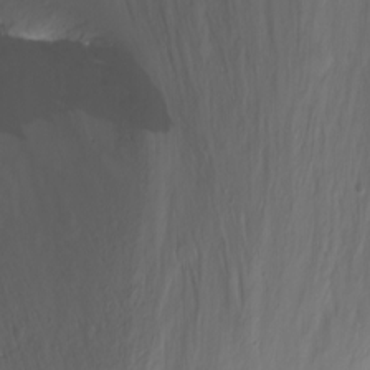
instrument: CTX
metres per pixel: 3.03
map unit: Nhu
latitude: -12.2929
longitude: -62.0633
